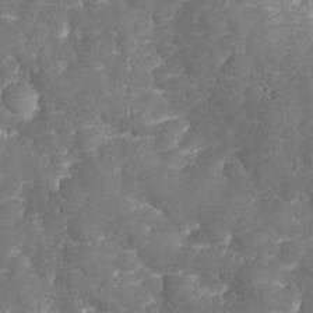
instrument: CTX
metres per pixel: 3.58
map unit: eHh
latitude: 31.5183
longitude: -65.1403
